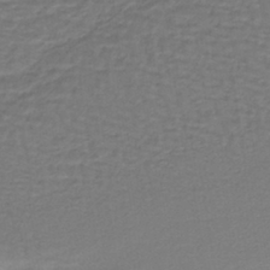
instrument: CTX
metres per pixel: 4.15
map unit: lHb
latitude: -38.6708
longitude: 57.6722
